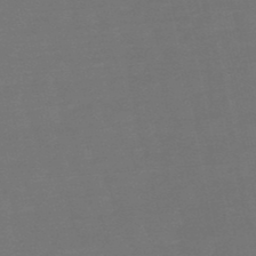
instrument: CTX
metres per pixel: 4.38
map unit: eHb
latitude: -50.2928
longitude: 78.2172
